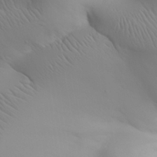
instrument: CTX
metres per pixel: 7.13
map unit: Aa
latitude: 31.8395
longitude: -142.9703
